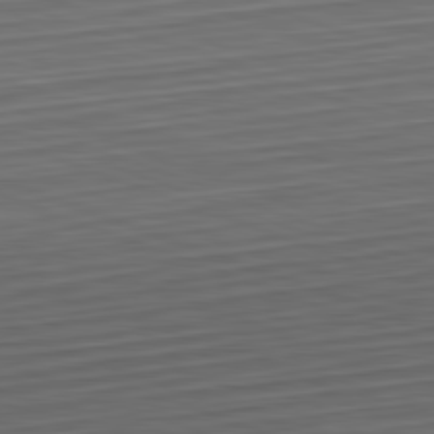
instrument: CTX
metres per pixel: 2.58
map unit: Hpe
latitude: -82.7085
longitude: 14.8786
